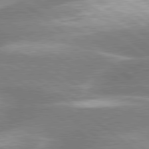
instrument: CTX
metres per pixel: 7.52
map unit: lApd
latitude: 80.1578
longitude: -118.8758
